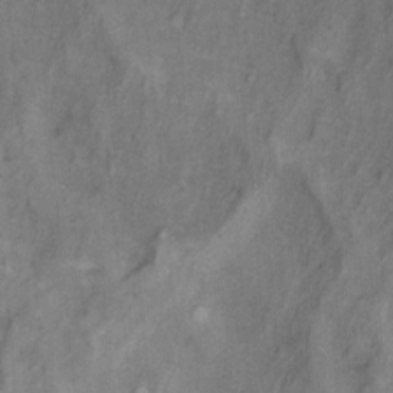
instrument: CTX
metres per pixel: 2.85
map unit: Hto
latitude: 6.2711
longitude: -37.6694
